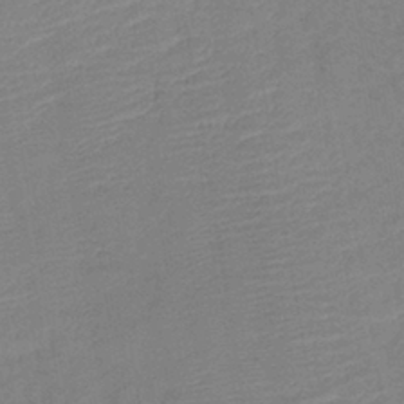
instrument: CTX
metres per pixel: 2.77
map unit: lHb
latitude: -40.3117
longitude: 77.7100
